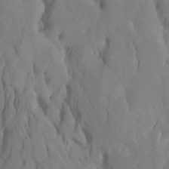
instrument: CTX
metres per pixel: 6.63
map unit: Htu
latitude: -7.2565
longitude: -66.1199
